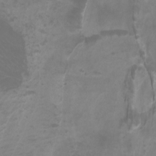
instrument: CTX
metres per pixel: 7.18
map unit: Htu
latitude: -10.5952
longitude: -75.0458
